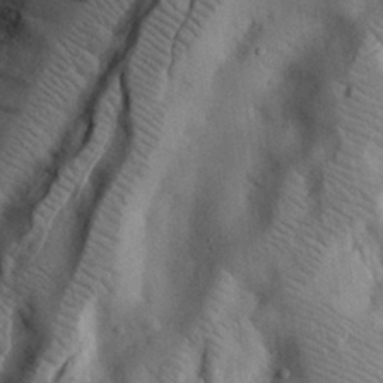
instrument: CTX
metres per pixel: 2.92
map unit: eHh
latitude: 26.0633
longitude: -68.6302
